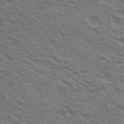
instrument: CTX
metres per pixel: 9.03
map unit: Hto
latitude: 22.4223
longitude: -31.1026
